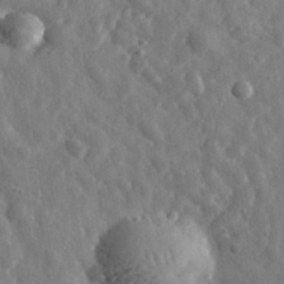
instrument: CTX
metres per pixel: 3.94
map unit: eHh
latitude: 34.7813
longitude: -80.8380
